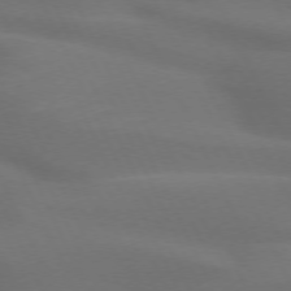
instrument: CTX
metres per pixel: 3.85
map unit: lApd
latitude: 72.7625
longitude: -48.7813
